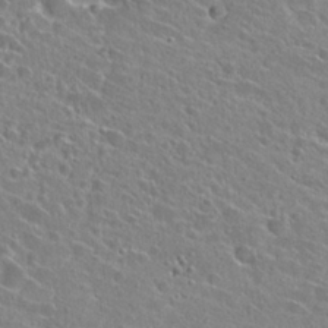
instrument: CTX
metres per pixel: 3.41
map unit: Hto
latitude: 25.1781
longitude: -43.5371
